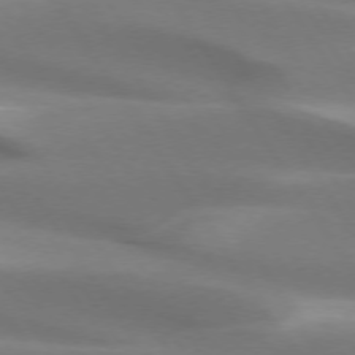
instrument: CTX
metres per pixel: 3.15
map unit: lApd
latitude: 73.6127
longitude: -50.8758
